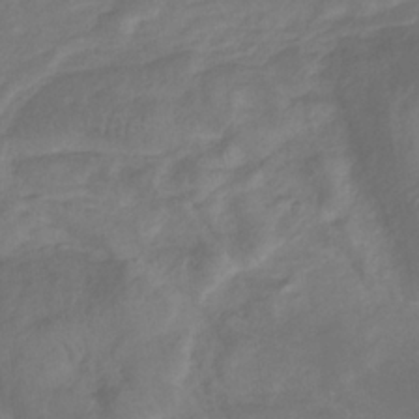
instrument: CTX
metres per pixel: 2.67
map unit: eHb
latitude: -33.2754
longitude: 72.1228
